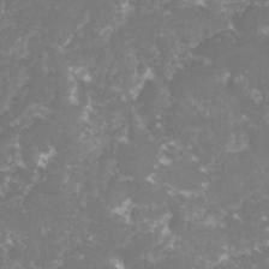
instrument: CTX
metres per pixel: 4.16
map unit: lHvf
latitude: -15.5966
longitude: -98.3845
